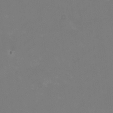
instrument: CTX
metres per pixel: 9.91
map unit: HNhu
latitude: -1.1054
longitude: -5.0080
